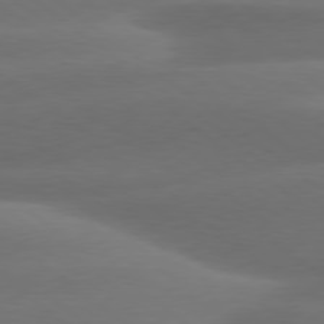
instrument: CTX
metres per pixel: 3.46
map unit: Hpe
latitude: 79.1403
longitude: -129.1214
